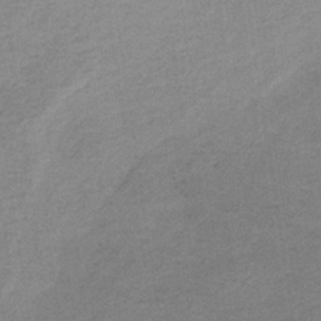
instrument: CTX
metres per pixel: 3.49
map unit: HNb
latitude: -33.0109
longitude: 62.3495
